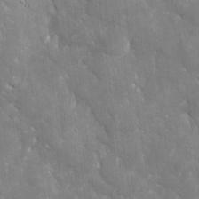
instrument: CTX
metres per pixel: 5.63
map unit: eHh
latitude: 5.7450
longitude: -69.9528
